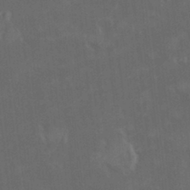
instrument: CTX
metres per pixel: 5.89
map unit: HNhu
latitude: 2.7813
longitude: 9.2376
